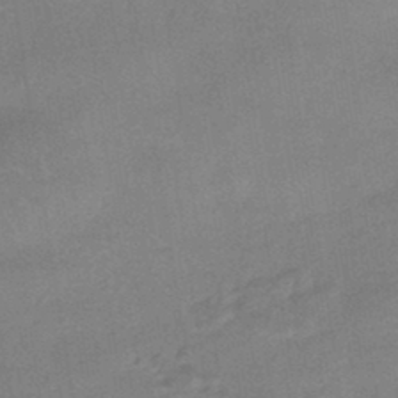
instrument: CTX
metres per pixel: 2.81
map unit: HNhu
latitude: -44.0472
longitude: 90.6897
